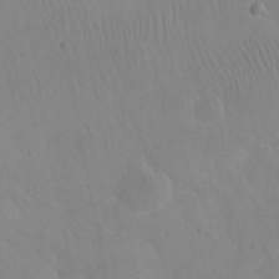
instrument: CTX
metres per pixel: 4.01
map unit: eHh
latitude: 25.0836
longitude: -66.3656
